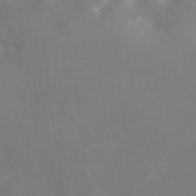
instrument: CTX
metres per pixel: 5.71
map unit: Ht
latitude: -10.7085
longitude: -24.2522
